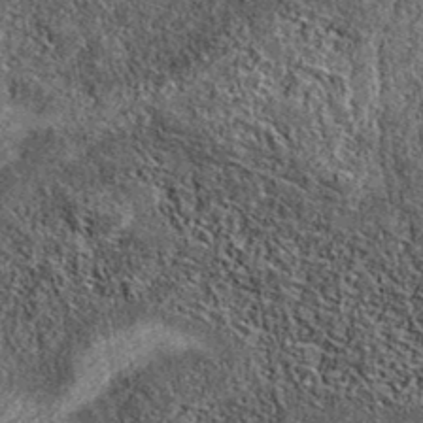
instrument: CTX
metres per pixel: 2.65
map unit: eAb
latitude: 37.7260
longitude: 107.3132
